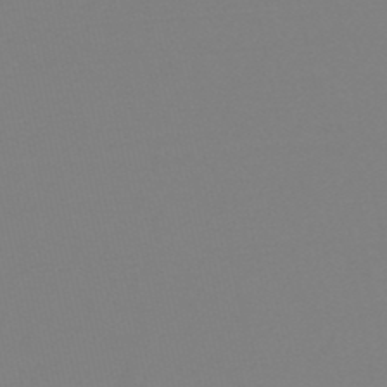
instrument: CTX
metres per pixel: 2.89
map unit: eHb
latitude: -48.9542
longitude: 86.9920
